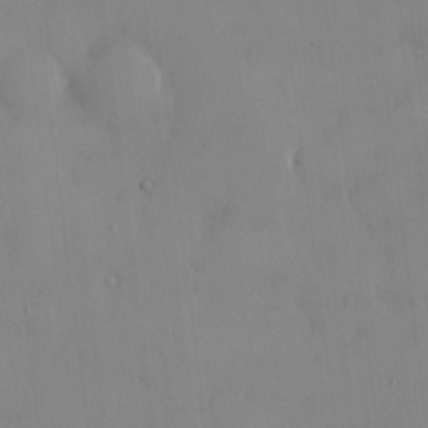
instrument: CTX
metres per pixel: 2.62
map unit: HNhu
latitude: 5.1403
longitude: -4.5168
